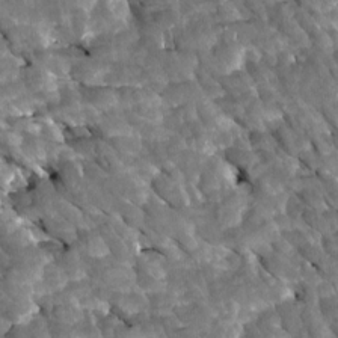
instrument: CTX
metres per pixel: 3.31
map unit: Htu
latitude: 1.6882
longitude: 142.6707
